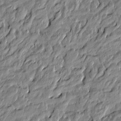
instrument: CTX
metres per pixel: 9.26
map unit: Htu
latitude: -5.4454
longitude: 178.1417
